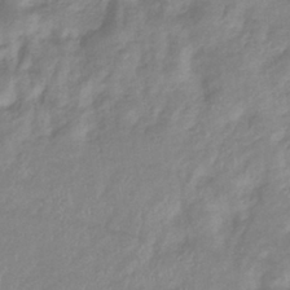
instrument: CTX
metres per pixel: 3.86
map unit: eHb
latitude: -36.8408
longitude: 75.5966
